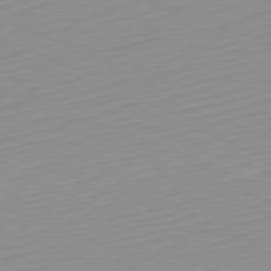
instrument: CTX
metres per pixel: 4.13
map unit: Hpe
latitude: -82.1228
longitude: 17.6155
